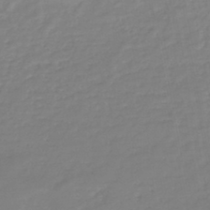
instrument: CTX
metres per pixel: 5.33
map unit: HNb
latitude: -45.9745
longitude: -35.1592
